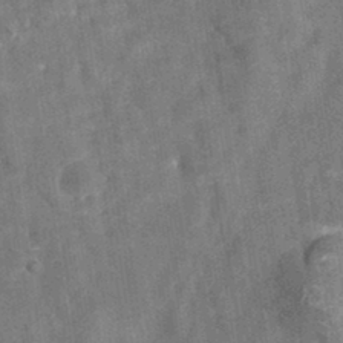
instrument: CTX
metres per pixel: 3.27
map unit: eAb
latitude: 34.4412
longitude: 110.7274
